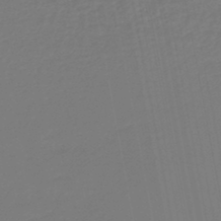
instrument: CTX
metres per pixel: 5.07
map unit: lHb
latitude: -46.4629
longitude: 74.3307
